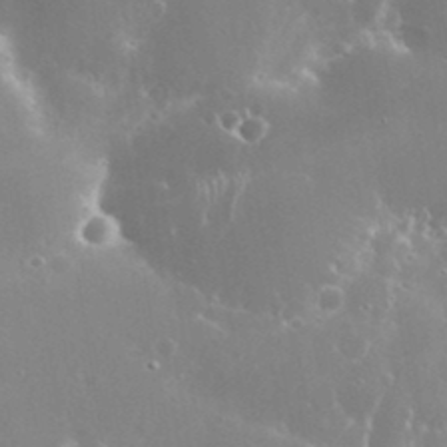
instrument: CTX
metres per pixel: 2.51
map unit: eHh
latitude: 35.5938
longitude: -58.6113
